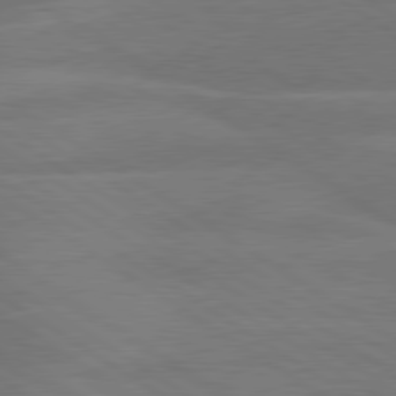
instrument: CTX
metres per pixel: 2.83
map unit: lApd
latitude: 79.9906
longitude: -125.2914
